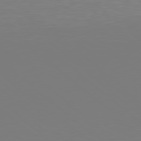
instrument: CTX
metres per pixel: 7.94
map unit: Hpe
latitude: 78.2901
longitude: -135.0836
